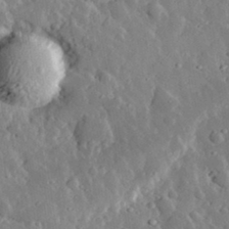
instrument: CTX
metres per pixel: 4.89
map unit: lHvf
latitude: 33.3482
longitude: -82.2711
